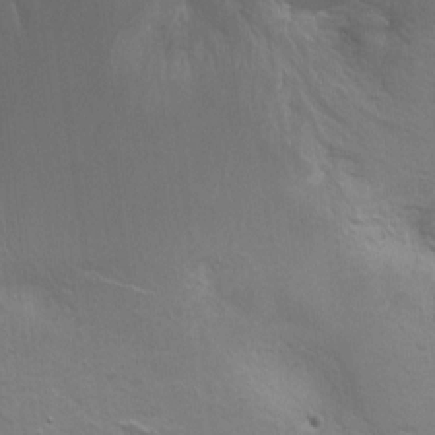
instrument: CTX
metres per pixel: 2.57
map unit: Ht
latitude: 1.1592
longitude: -44.5546
